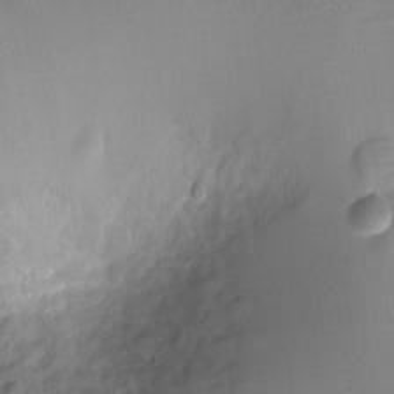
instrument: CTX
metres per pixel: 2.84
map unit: Ht
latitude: -1.6344
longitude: -16.9703
